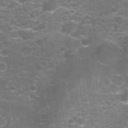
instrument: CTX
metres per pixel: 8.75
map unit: Nhu
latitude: 27.3104
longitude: -61.4237
